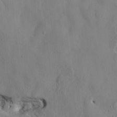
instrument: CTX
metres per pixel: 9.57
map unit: HNhu
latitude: 4.9325
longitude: -4.4223
